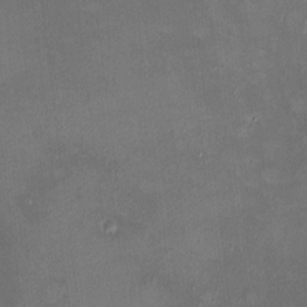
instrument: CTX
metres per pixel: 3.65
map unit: HNhu
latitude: 7.1781
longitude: 8.4818
